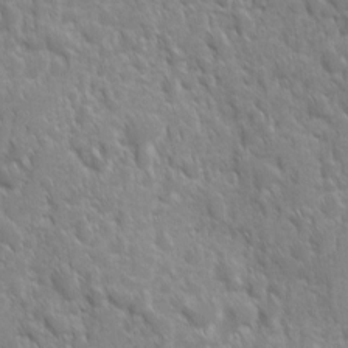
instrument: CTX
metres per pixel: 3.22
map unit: Ave
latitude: 9.8961
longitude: -103.8961
